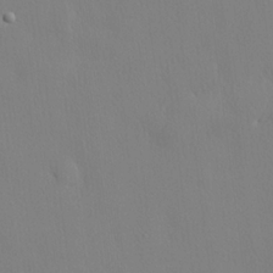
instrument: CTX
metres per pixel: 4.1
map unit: lHvf
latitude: 20.3468
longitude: 142.1605
